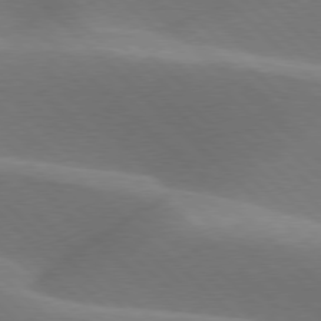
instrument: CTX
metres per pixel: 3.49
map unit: lApd
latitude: 77.3481
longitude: -51.8016
